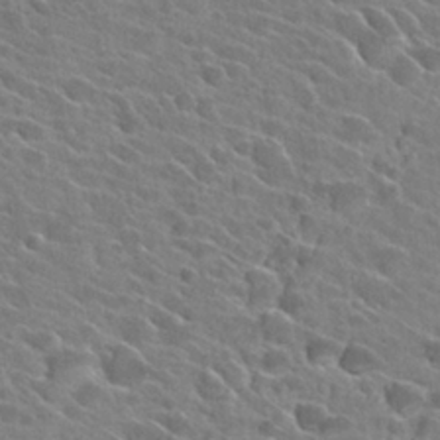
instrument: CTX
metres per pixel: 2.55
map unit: Hto
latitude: 26.8380
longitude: -42.7435
